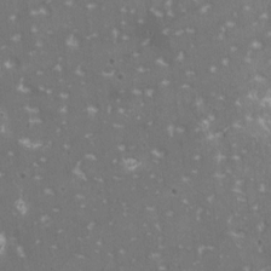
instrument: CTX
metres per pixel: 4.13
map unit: HNhu
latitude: 1.3103
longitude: 6.8408
